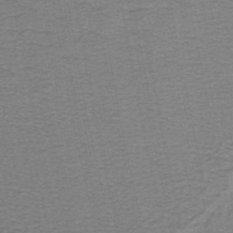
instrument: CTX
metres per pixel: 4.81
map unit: lHb
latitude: -41.1053
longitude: 54.4440
